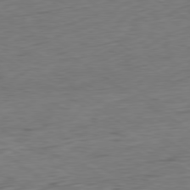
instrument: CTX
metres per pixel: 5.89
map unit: Hpe
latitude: -79.6910
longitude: 10.2362
